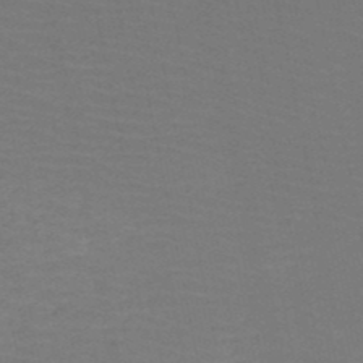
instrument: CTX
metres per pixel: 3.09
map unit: HNb
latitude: -50.5007
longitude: -52.5357
